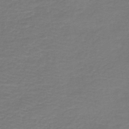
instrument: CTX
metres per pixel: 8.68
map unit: HNb
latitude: -43.1431
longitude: 52.1416
